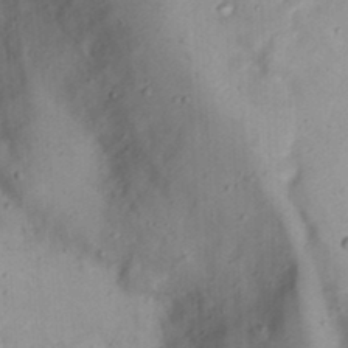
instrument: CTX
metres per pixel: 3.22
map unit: Nhu
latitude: 21.9339
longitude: -70.6112
